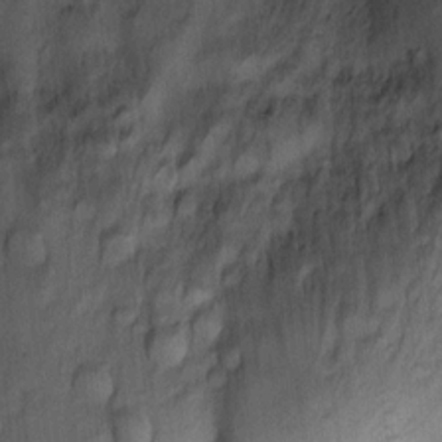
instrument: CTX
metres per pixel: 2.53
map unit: Nhu
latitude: 10.3656
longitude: -24.2900
